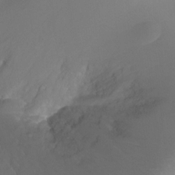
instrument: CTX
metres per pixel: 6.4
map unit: Ht
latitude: -11.1431
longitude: -44.5546
